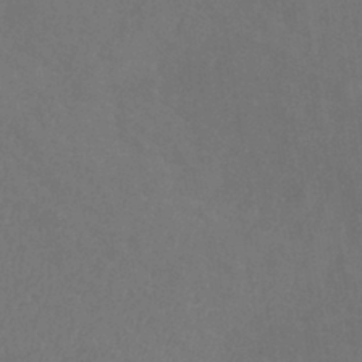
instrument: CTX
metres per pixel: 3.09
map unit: lHb
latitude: -38.6330
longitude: 73.8422
